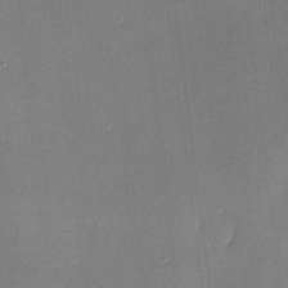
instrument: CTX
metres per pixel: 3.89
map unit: lHvf
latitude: -10.6519
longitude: -101.3104
